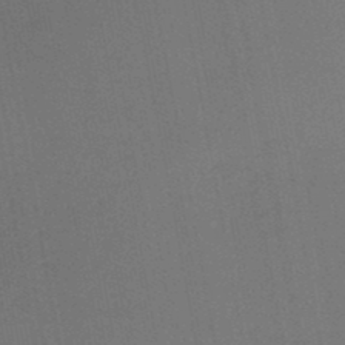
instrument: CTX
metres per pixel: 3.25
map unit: HNb
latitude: -47.5210
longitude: 58.0660
